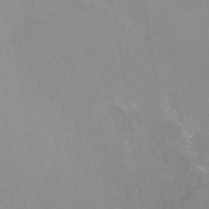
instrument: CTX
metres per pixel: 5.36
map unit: Nhu
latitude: -14.3496
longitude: -54.4979
